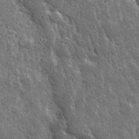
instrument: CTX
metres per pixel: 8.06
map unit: lHvf
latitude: 33.0647
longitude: -86.4034
